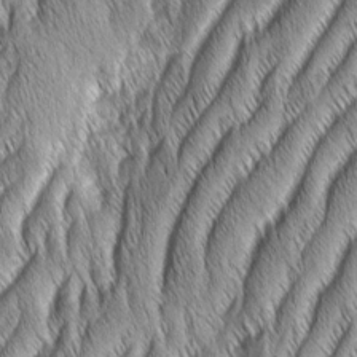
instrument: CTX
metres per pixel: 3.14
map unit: Aa
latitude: 7.0647
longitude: -131.3482
